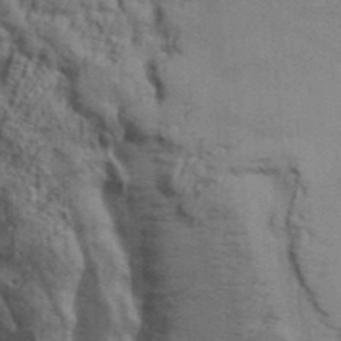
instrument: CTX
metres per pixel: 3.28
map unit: Aa
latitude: 32.1956
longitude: -135.2915
